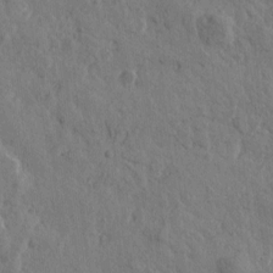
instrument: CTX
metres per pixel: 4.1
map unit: Htu
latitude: -0.6897
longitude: -175.8961
